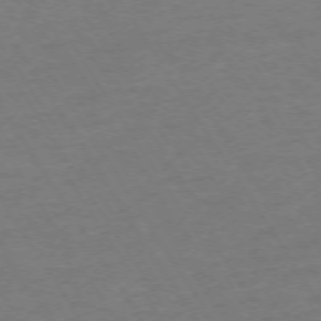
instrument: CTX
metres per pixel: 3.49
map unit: Ap
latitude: -74.0850
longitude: -86.3845
